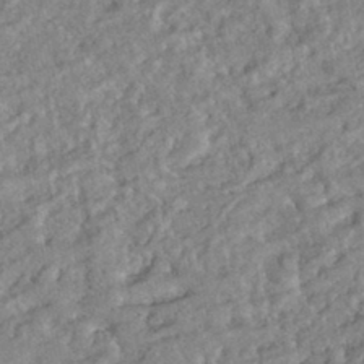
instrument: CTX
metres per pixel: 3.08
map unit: HNhu
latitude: -44.5574
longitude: 100.2550
